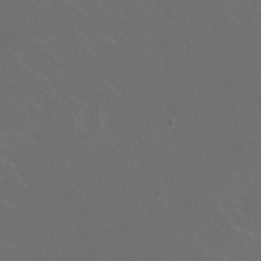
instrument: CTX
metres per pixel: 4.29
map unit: HNhu
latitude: 0.9136
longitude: -2.4790
